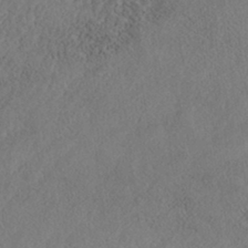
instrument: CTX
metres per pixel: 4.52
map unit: Nhe
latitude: -40.5385
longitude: -110.9514
